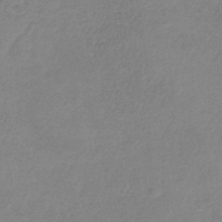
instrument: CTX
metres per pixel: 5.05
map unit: HNb
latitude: -33.8801
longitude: 55.6722
